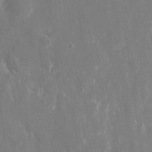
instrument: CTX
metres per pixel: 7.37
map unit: eHh
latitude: 8.7624
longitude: -70.6679
